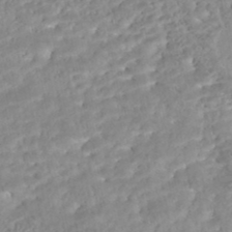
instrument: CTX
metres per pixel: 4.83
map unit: Nhe
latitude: -48.1795
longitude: -173.1214
